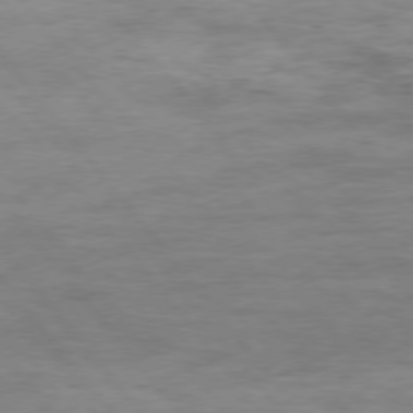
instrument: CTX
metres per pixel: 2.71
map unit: Hpe
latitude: 75.2537
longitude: -141.6504
